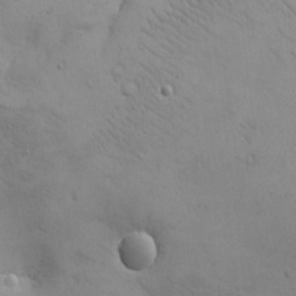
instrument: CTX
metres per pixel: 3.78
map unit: eHh
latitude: -8.4251
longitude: -68.6490
